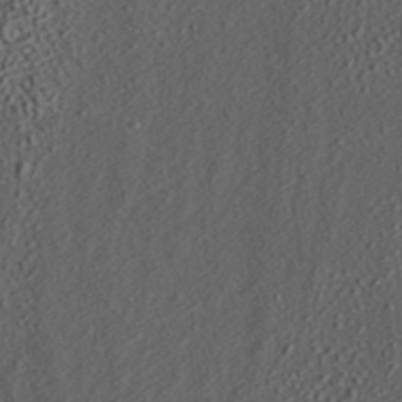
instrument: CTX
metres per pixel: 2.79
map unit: ANa
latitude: 36.8002
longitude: 18.0283
